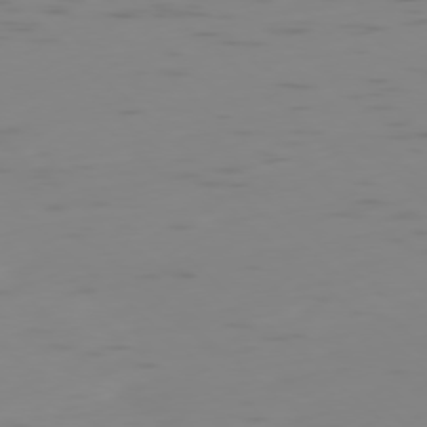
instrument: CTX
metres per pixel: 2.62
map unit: Ap
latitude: -77.9745
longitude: -64.2900
